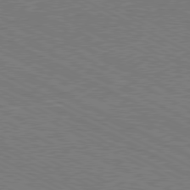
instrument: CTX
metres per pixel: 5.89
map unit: Hpe
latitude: -81.2565
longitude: 20.9730
